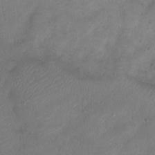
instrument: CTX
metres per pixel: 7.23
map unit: Nhu
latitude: -11.2187
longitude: -21.2915
